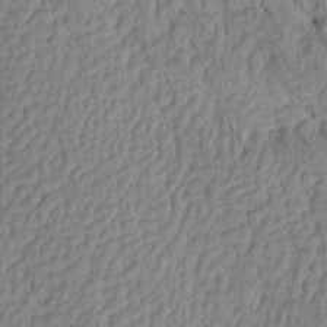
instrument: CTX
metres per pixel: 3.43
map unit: Aa
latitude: 15.3671
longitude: -146.4034
